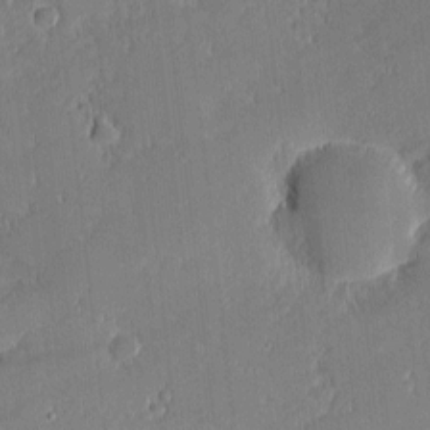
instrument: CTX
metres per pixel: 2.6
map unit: eHh
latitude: -2.4628
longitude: -82.8191
